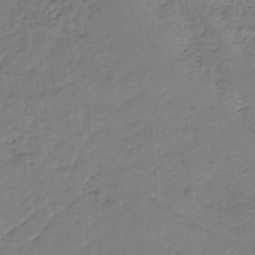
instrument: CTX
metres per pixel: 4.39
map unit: HNb
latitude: -35.2943
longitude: 60.0661
